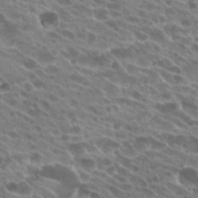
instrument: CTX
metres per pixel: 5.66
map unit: Hto
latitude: 24.3089
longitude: -40.4034
